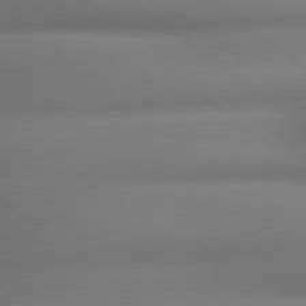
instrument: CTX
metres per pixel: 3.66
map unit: lApd
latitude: 79.6505
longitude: -167.2348
